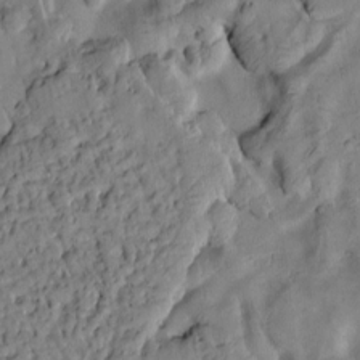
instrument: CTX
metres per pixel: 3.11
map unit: Htu
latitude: 2.6301
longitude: 178.8219
